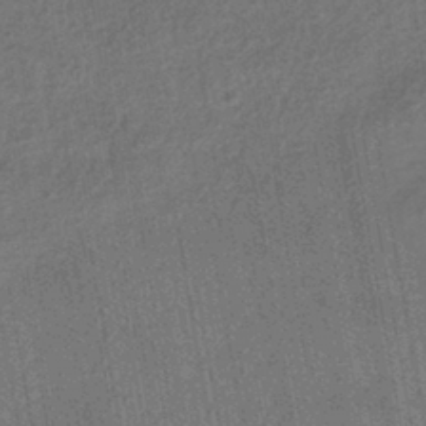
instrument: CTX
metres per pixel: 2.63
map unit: HNhu
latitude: -42.5195
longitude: 96.5007
